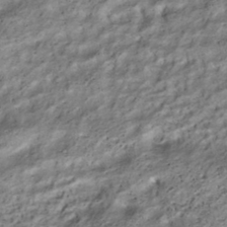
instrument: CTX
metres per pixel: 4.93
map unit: HNhu
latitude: -39.8423
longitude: 103.3510
